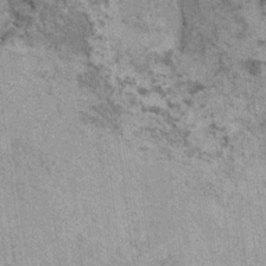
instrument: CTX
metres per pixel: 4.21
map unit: HNhu
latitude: 3.5371
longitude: 4.8030
